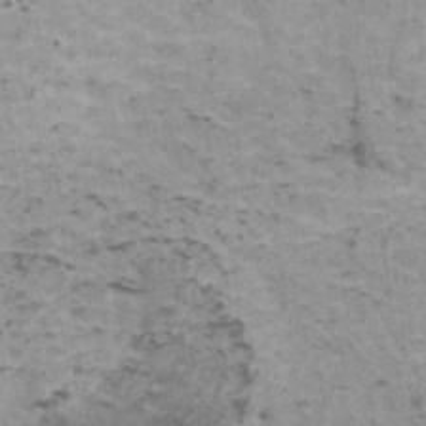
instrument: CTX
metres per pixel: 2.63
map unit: HNhu
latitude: 1.4615
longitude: 2.9541
